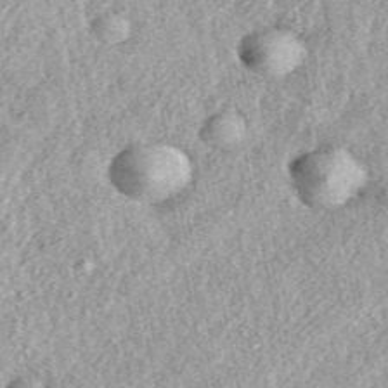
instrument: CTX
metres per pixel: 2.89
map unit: eAb
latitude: 39.0458
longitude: 110.1606
